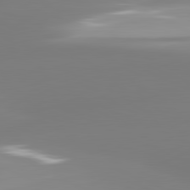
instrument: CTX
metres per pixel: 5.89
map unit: lApd
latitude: 81.6694
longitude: -165.4804
